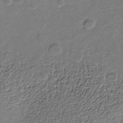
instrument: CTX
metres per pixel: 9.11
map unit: Nhe
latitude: -37.4454
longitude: -90.5546
